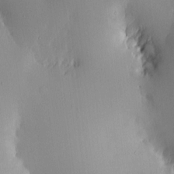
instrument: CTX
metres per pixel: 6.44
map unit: eHh
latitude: -0.6330
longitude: 17.2187
